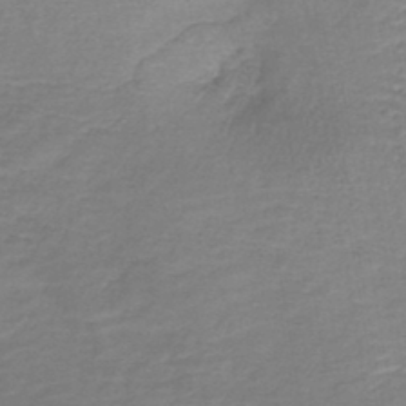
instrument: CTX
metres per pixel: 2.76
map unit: lHb
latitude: -42.0849
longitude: 58.8785
